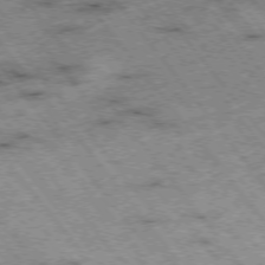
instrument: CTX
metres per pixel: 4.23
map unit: Hpe
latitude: -75.9178
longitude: -18.8380
